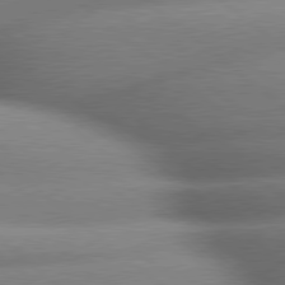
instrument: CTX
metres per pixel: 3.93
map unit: lApd
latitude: 79.7828
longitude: -163.4805
